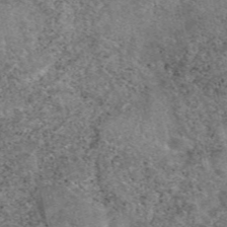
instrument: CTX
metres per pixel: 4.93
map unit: eAb
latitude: 47.7639
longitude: 119.3888
